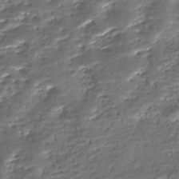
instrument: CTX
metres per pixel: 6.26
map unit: Nhe
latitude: -45.9556
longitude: 152.3495
